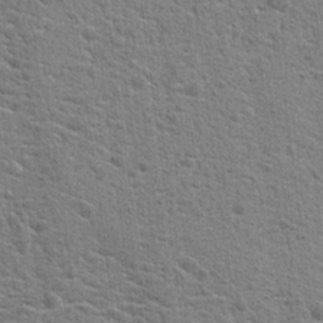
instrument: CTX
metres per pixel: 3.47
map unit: Hto
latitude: 20.2523
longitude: -44.1200
